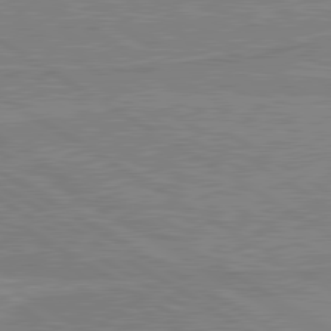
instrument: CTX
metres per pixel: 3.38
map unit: lApd
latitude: 80.3656
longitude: 169.5966
